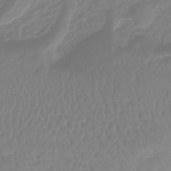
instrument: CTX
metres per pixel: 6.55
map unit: lHb
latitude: -41.1620
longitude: 67.0864
